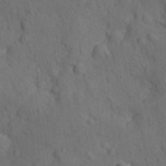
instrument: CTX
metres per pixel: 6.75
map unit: Ave
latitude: -9.9178
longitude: -119.4048
